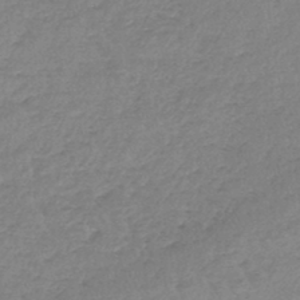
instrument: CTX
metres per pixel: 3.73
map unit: lHb
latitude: -44.5574
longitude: 69.7477
